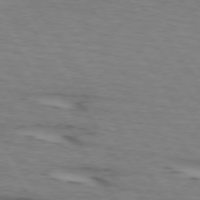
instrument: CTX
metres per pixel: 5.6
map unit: lApd
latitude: 73.4805
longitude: -70.9325
